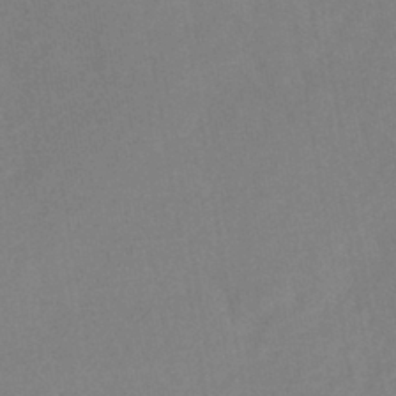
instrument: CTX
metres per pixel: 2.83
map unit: lHb
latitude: -41.3509
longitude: 73.1431
